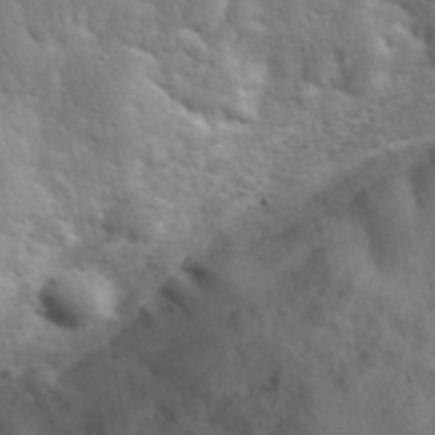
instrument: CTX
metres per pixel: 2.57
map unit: eHh
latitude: 36.6491
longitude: -67.5182
